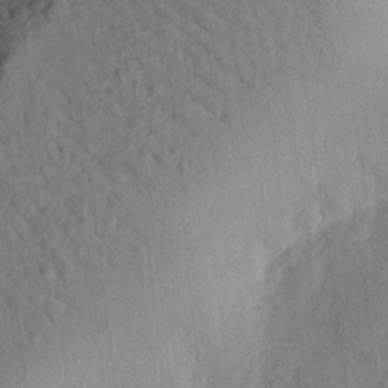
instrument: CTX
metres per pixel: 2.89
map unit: eHh
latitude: 25.1403
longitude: -80.1200
